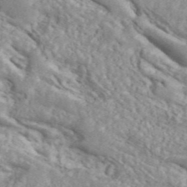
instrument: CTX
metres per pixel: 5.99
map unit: ANa
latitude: 45.7072
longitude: 27.3698
